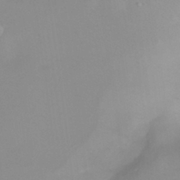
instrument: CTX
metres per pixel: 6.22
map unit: Ht
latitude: 6.1200
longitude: -29.8205
